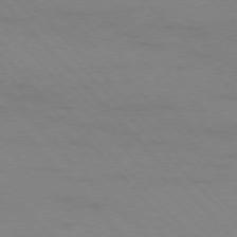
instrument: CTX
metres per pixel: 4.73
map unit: Ap
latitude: -76.9164
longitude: -61.1214
